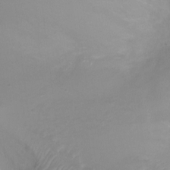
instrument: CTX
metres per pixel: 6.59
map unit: Ht
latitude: -2.3873
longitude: -17.8017
